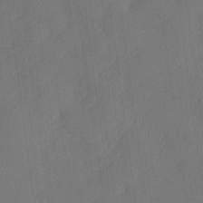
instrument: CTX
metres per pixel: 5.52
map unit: lHvf
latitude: 24.9324
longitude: 141.8044
